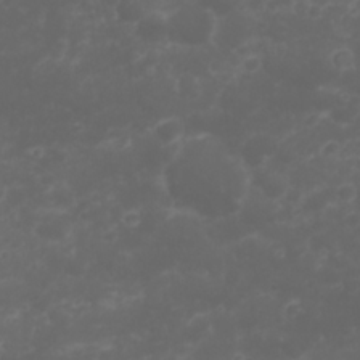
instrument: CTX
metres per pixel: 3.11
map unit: Nhu
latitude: 23.6316
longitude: -60.2333
